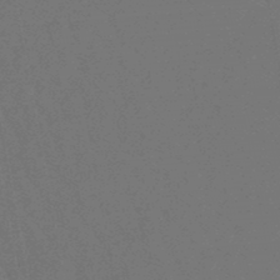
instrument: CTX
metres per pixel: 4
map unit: lHb
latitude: -47.7288
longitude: 80.1606
